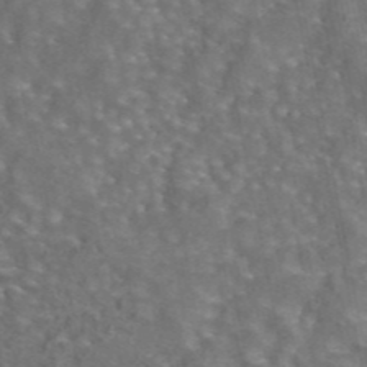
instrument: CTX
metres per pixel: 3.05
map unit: eAb
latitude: 43.9150
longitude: 108.1039
